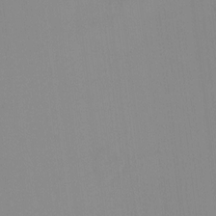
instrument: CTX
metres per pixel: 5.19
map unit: HNhu
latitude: 6.7624
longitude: 5.0864
